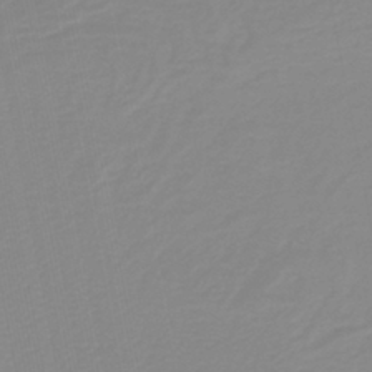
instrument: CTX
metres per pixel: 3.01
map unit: lHb
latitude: -40.8030
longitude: 63.5021
